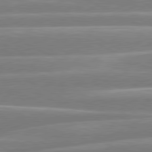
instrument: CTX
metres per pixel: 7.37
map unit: lApd
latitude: 80.6868
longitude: -130.8758
